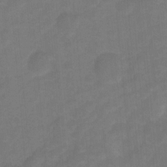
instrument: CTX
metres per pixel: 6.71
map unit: Hto
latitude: 4.7624
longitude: -31.1970
